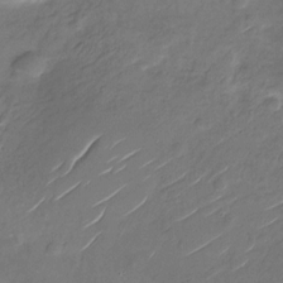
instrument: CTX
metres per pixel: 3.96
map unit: Nhu
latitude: -27.4454
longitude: -73.7261
